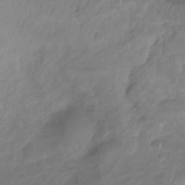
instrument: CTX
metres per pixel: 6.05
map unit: Nhu
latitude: -13.1620
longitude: -62.3468
